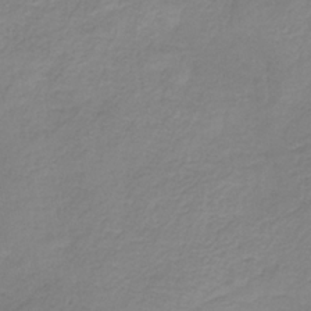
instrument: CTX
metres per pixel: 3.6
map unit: HNb
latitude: -33.8045
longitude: 53.5588
